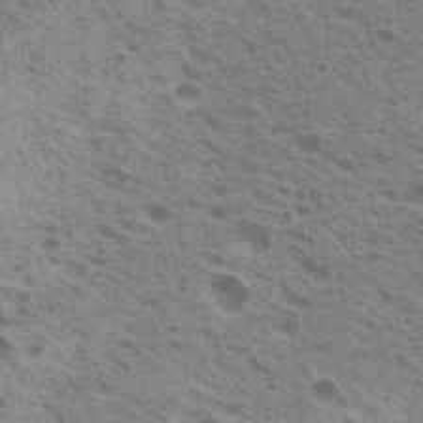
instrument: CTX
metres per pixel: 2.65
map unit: Hto
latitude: 20.1767
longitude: -31.7639
